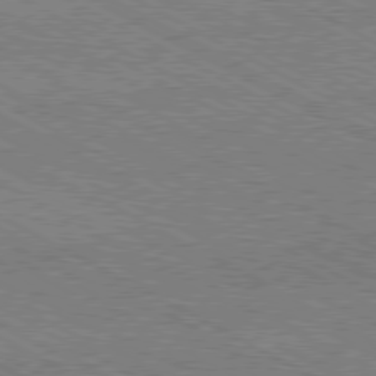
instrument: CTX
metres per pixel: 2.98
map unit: Hpe
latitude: -81.0676
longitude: 20.4818
